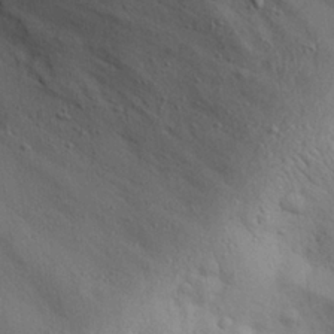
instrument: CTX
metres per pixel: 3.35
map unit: eHh
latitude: 27.6316
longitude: -75.8017
